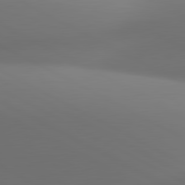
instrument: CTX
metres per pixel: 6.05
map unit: lApd
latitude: 81.1025
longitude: 136.4062
